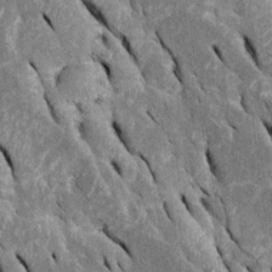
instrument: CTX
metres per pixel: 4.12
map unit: Htu
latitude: -0.2740
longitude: 149.1054
